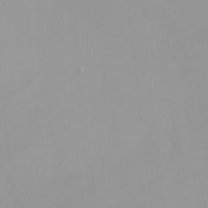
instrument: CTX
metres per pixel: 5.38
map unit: HNhu
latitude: 2.9136
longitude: 7.5021
